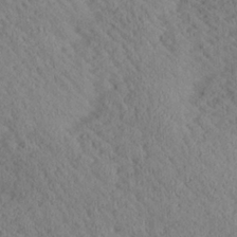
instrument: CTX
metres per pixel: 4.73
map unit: Aa
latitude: 24.3089
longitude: -133.9906
